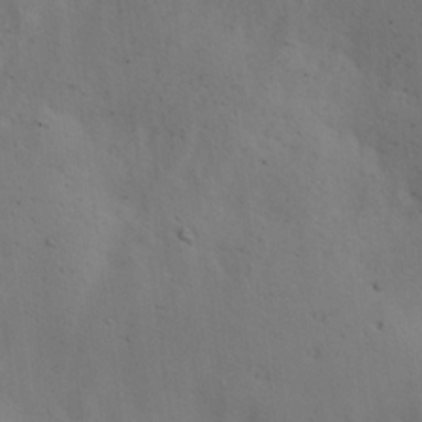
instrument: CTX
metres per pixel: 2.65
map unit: lAa
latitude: 19.9150
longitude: -138.4223
